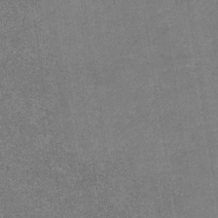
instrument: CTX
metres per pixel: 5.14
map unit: eHb
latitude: -36.0850
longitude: 73.2565
